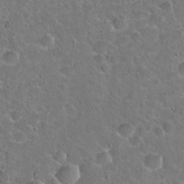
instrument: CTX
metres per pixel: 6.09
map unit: Hto
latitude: 21.4805
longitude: -48.5168
